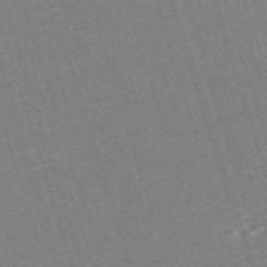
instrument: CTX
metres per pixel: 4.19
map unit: eHh
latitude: -63.2376
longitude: 49.6722
